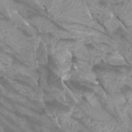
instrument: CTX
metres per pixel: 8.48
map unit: Htu
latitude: -6.2361
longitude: -76.1577
